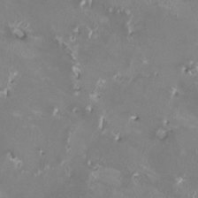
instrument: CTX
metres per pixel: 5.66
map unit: HNhu
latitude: -0.1417
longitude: -3.1214
